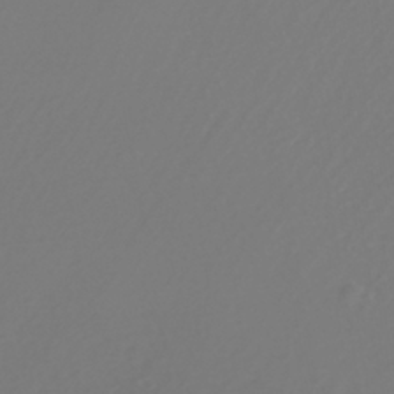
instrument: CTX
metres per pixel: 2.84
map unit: HNhu
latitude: -40.6896
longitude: 99.6155
